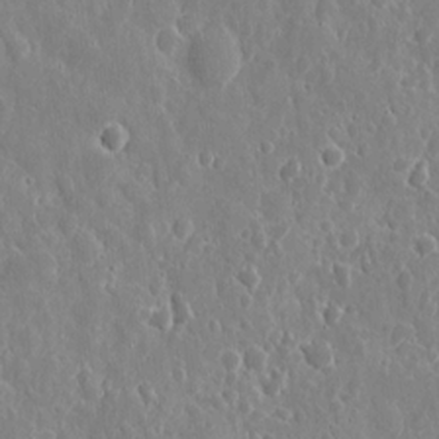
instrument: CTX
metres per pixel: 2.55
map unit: eHh
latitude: 11.1781
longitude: -73.0270
